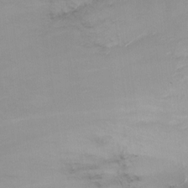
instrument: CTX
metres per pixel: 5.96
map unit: Nhu
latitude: -17.5399
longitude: -48.0444
